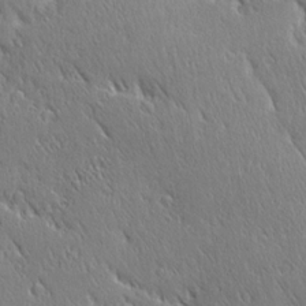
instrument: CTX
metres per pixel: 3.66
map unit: Ave
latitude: 21.2159
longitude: -136.4790
